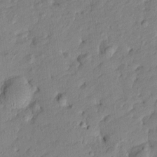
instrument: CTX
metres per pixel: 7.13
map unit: Htu
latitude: -8.1417
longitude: 177.6722
